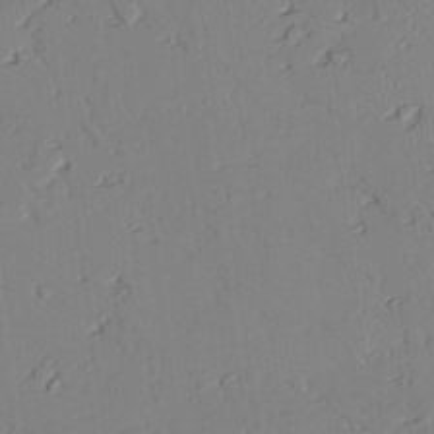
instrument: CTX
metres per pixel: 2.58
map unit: lAvf
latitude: 25.5371
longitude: -111.0270
